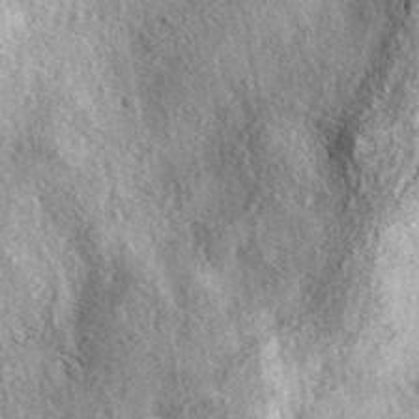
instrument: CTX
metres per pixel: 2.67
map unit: eAb
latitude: 39.4804
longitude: 111.8800
